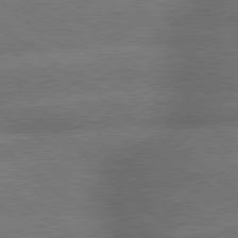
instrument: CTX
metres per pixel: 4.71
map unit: lApd
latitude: 79.6127
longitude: -153.0270
